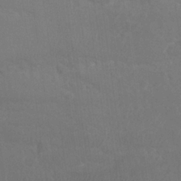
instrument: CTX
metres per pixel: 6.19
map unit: Nhu
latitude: 26.2145
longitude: -62.3845
